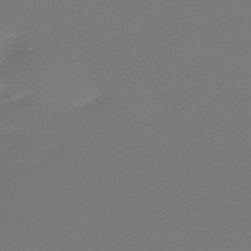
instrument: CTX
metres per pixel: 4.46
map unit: lHb
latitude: -47.3320
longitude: 69.3698
